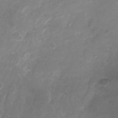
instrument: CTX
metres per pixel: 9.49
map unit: Nhu
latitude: -25.8989
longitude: -70.8569
